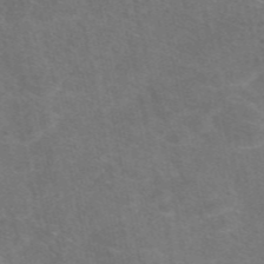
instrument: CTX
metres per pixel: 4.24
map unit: eAb
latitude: 47.6883
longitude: 115.7100
